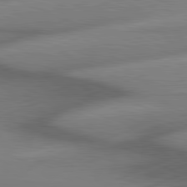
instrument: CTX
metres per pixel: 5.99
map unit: lApd
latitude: 81.1592
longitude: -156.1199
